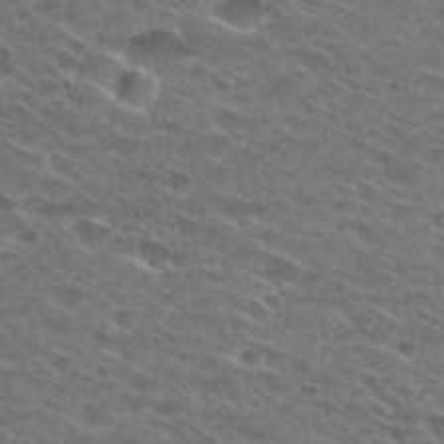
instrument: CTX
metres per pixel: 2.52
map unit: Hto
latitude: 29.2915
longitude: -46.6302
